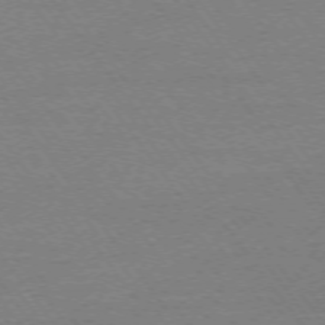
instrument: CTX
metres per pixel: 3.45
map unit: Ap
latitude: -74.8597
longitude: -82.7435
